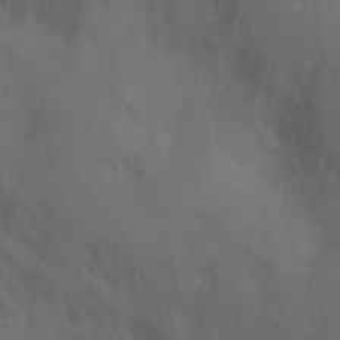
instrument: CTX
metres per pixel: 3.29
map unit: Hto
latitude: 4.3656
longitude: -33.0647
